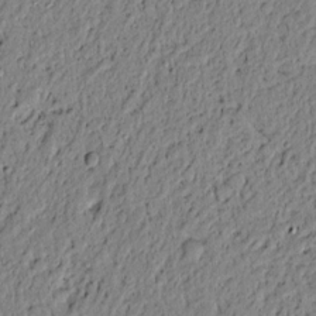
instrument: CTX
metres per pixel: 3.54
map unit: lAvf
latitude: 4.9703
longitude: 164.6708
